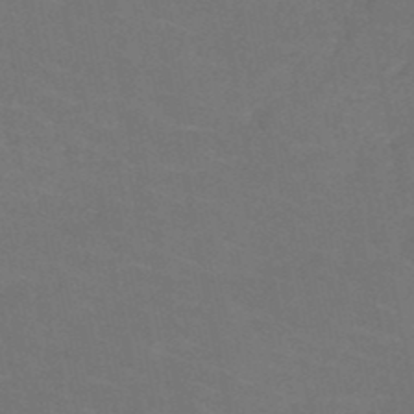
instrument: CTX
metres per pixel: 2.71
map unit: HNb
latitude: -49.8612
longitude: -52.7058
